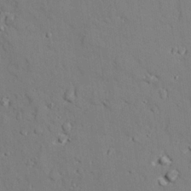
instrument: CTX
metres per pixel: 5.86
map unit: lAvf
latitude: 27.0648
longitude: -109.1781
